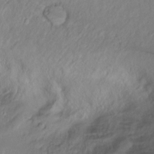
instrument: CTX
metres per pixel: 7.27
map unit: Htu
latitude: -14.7652
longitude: -44.7435
